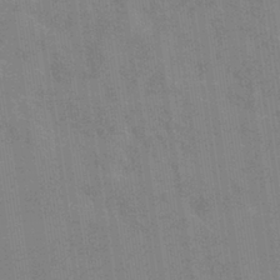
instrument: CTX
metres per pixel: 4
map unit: eHb
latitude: -37.0108
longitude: 76.4818
